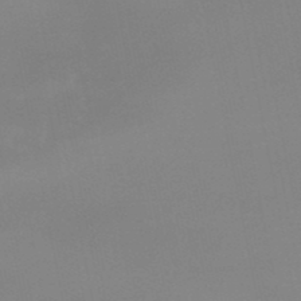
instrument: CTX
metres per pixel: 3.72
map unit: lHb
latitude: -48.7463
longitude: 77.0109
